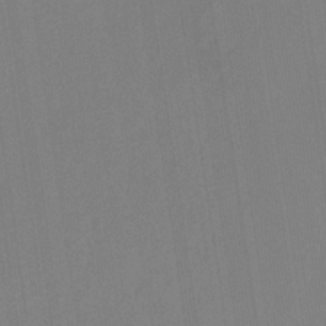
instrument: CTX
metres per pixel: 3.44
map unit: eHb
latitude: -30.5196
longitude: 62.9541
